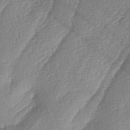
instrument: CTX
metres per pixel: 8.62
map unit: lAa
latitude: -4.1039
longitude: -129.4237
